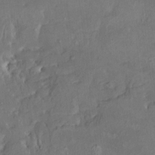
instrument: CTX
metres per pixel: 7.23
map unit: HNhu
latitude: 4.7246
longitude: 13.1053
